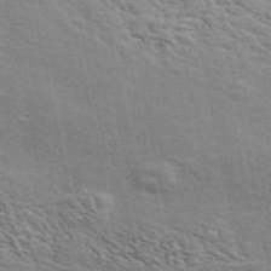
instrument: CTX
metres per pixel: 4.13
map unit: ANa
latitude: 49.5371
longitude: -82.5167
